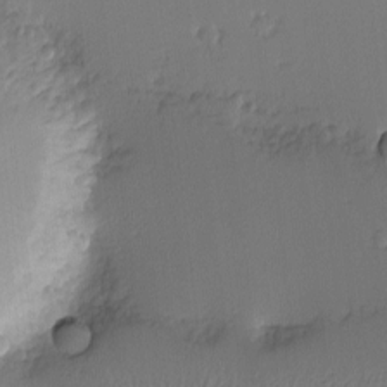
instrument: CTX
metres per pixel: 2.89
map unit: Nhu
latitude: -4.6707
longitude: -80.9703
